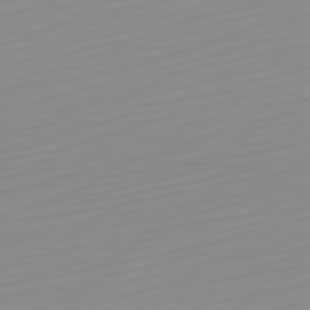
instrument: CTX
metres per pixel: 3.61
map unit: Hpe
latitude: -82.2550
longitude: 17.2187
